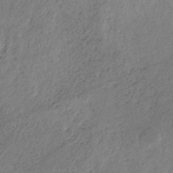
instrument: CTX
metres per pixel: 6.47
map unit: HNb
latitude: -31.6533
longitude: 61.1620
